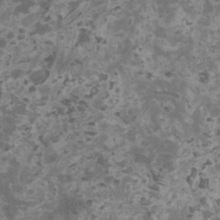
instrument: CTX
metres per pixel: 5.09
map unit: HNhu
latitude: 1.9339
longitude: 3.5399
